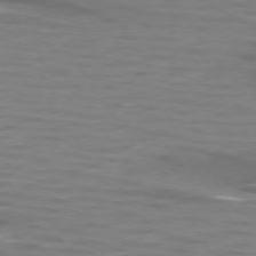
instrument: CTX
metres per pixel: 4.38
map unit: lApd
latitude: 74.2145
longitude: -51.6505
